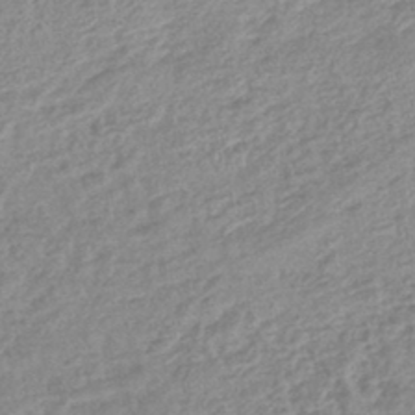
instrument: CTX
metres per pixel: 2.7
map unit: lHb
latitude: -42.4062
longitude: 73.3698
